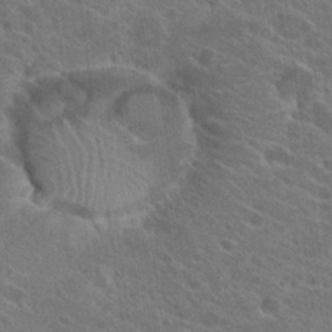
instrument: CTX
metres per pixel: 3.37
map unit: Hto
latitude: 23.8583
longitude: -39.3293
